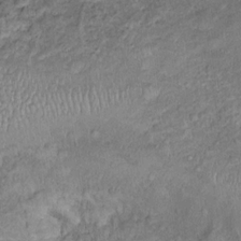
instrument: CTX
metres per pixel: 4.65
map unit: Ht
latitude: 14.7436
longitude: -40.5734
